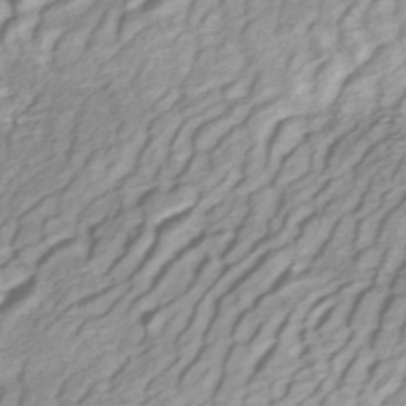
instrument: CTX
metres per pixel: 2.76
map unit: ANa
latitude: -42.6896
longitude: 108.0283
